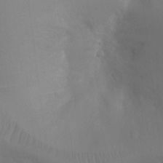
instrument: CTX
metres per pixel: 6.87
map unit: Ht
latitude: -8.5007
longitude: -24.5734
